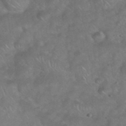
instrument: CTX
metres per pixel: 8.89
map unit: eHh
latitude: 39.3482
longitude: -58.6868
